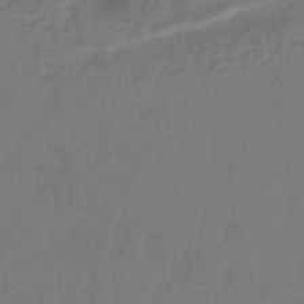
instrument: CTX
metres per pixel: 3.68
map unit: eHh
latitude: -42.1227
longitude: -32.6113
